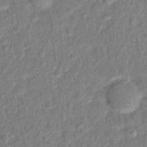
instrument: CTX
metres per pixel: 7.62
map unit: Hto
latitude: 13.6694
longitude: -38.4034
